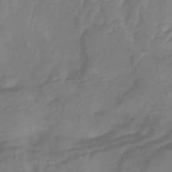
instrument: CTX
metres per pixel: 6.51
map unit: lHb
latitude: -42.7085
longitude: 81.2565
